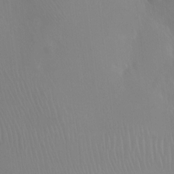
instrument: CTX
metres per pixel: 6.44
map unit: Ht
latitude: -11.2376
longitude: -43.9528
